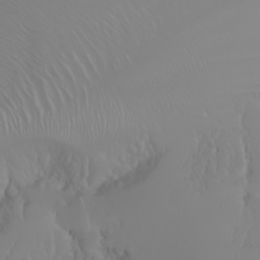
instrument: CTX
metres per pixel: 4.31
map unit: Nhu
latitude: -6.6896
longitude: -89.3860
